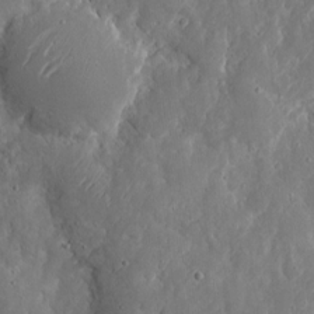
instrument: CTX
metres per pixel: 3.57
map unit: eHh
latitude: 9.7072
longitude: -72.0633
